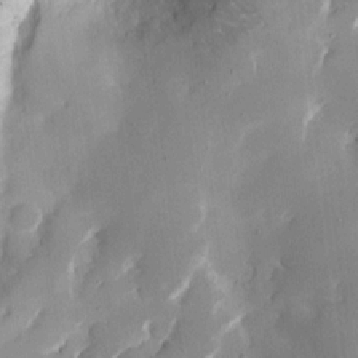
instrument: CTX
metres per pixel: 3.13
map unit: eHh
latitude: 10.4412
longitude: -69.2348
